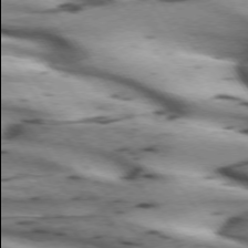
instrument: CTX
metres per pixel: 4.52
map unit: lApd
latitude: 73.0837
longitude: -53.9906
